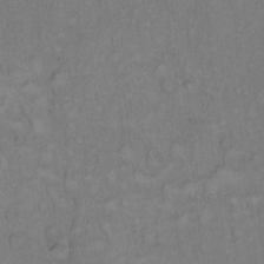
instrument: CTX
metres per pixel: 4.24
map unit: Hto
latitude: 11.7639
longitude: -60.3845
